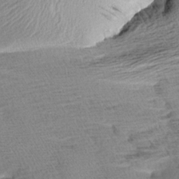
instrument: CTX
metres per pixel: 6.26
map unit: Aa
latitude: 6.9325
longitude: -137.2159
